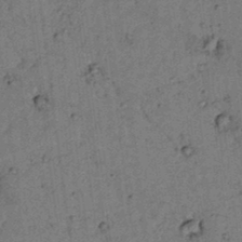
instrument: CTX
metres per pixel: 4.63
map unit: lAvf
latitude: 4.8002
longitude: 158.8219
